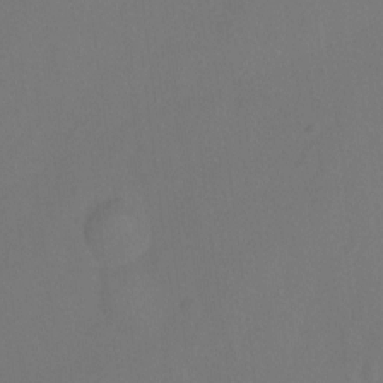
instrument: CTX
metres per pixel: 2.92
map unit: Hto
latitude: -12.5196
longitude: -40.5545
